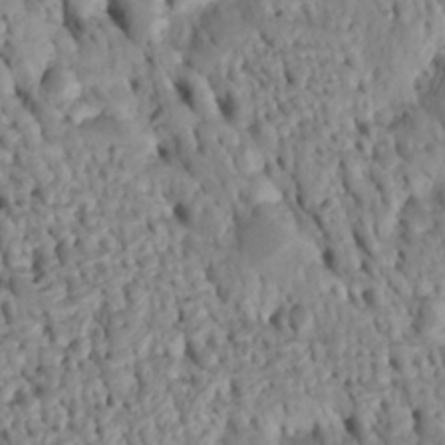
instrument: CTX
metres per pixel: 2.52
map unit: Htu
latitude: -5.0297
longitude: 152.8974
